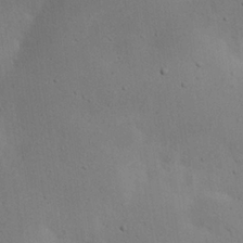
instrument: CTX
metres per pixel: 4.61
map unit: eHh
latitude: 24.2522
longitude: -72.2712
